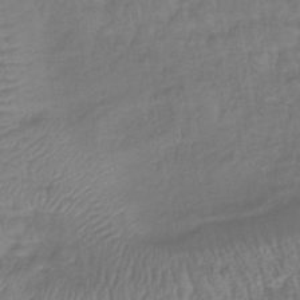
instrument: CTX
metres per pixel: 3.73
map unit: lHb
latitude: -42.9730
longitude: 81.6533
